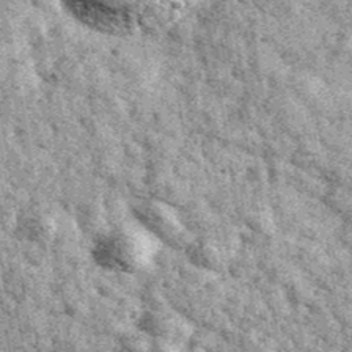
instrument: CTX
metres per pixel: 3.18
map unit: Ave
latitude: 40.4034
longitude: -107.6505
